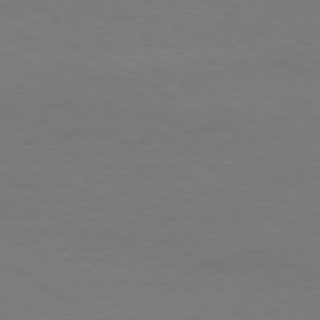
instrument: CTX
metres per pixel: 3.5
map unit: Ap
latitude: -79.5021
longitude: -82.7246
